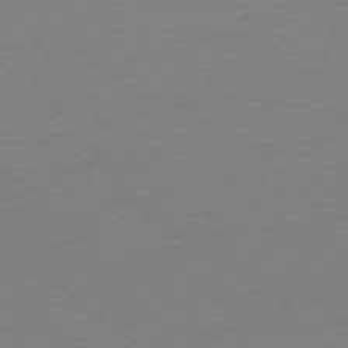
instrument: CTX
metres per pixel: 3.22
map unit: Ap
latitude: -75.2565
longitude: -71.5749
